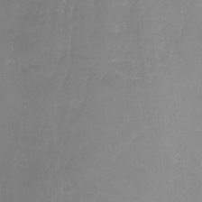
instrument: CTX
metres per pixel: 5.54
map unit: Nhu
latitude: -19.7667
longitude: -57.2536
